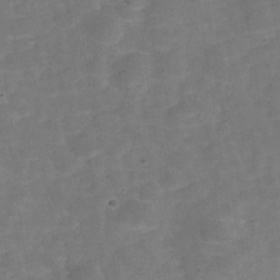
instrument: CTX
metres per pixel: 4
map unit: Hve
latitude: -29.8800
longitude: 92.7085
